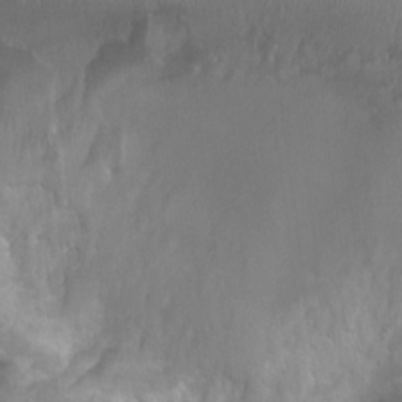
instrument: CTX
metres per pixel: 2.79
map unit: Ht
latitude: -1.5399
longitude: -20.2334
